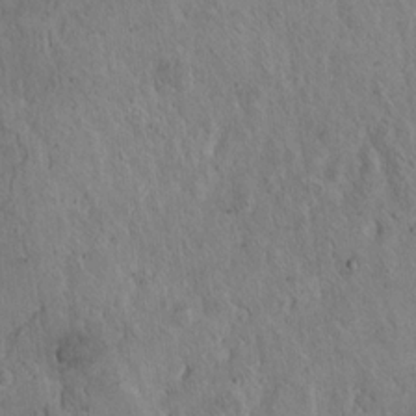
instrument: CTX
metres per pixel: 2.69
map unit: Hto
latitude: 15.1593
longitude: -56.9513
